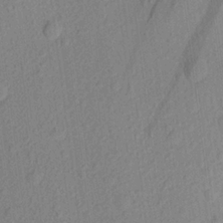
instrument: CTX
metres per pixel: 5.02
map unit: Aa
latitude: 22.7435
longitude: -143.5749
